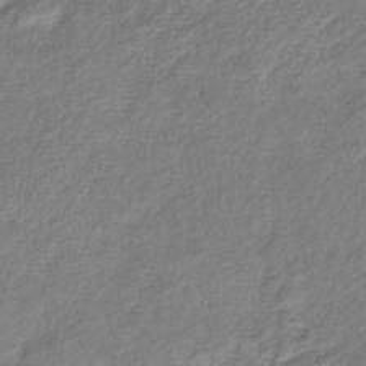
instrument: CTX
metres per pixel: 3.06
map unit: eHb
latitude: -39.2187
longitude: 78.1794
